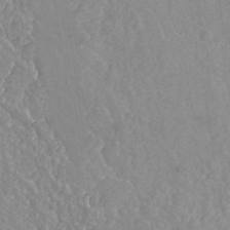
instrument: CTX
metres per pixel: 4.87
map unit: Nhu
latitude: 26.1200
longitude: -56.3278
